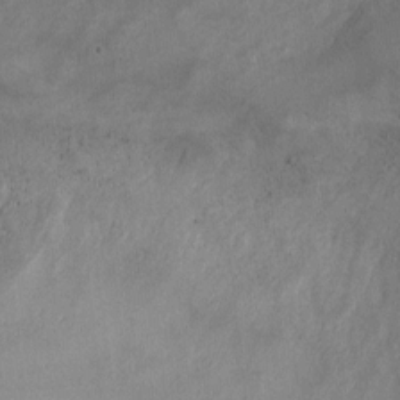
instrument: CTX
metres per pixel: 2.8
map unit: Ht
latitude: 1.7449
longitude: -19.5749
